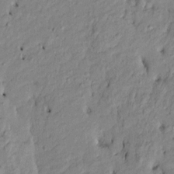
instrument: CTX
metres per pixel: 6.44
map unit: Htu
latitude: -9.5966
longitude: 177.0298
